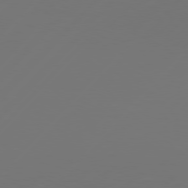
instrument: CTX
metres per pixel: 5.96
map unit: Hpe
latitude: 76.8191
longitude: -137.7261
